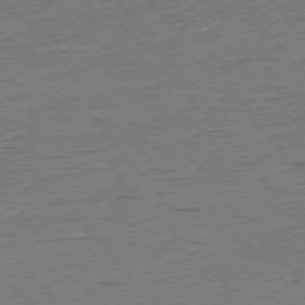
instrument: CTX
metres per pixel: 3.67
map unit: Ap
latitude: -75.4266
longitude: -93.1025
